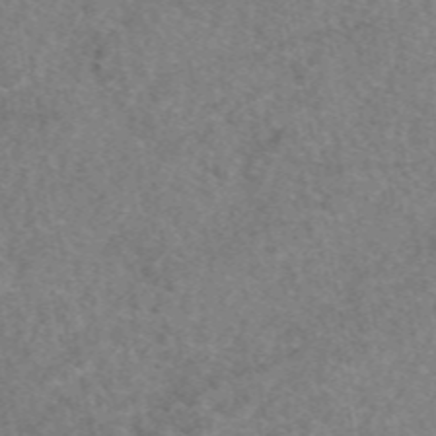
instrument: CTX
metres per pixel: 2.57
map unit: eAb
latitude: 48.4412
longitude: 110.9163
